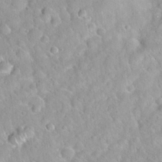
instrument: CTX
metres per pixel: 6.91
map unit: Hto
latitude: 20.5735
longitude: -52.7624
